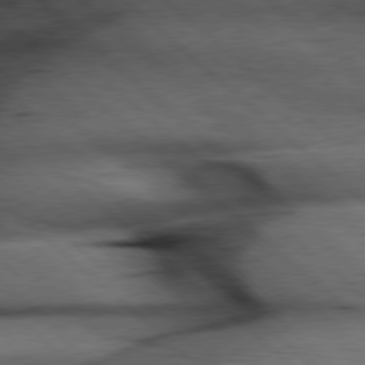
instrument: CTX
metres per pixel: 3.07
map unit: Hpe
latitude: 78.0255
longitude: -127.9906
